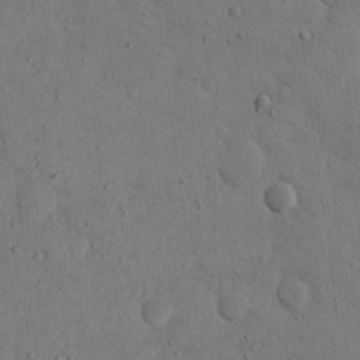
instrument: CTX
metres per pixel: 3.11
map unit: eHh
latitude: 14.3468
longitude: -67.3292
